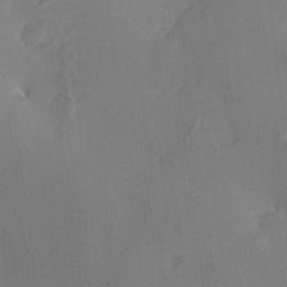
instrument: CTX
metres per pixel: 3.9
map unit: HNhu
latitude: 6.4034
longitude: 13.2187
